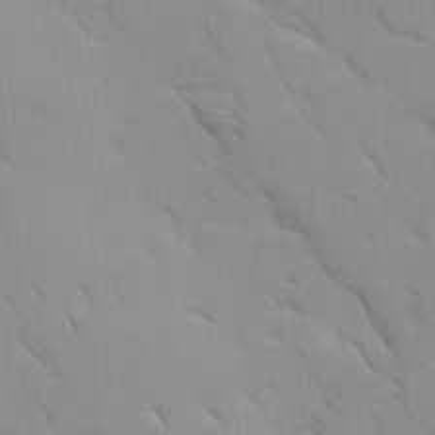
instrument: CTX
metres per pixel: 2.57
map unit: Ave
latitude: 9.1025
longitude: -103.4048
